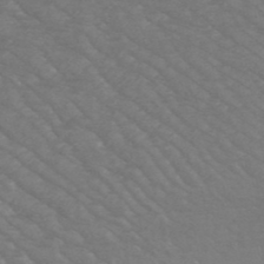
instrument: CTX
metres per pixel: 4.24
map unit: HNb
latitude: -49.9745
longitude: -47.4616
